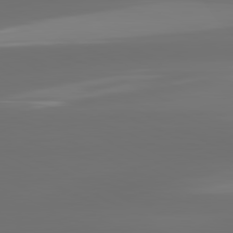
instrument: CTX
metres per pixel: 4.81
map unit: lApd
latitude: 81.9150
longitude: -165.8772
